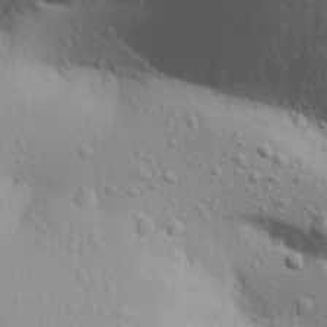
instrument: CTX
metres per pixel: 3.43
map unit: Aa
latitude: 21.9339
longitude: -142.4601
